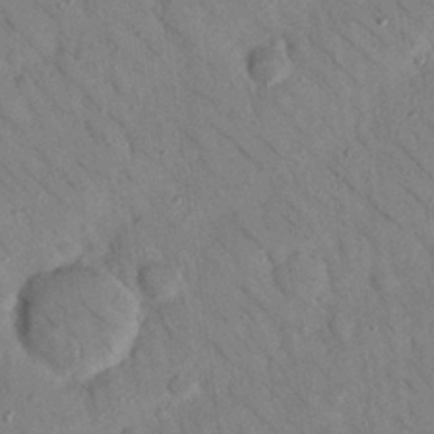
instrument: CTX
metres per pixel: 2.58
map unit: Nhu
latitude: 24.2522
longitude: -73.9906
